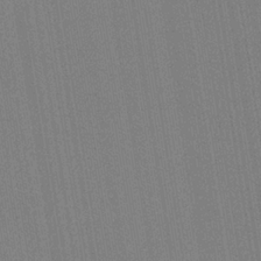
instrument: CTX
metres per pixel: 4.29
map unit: HNb
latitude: -33.7100
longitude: 54.5763
